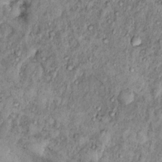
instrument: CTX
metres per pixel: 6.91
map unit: Hto
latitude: 13.7450
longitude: -33.9528
